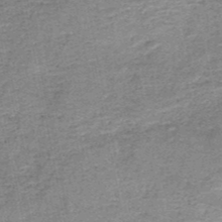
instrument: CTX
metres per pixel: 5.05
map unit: HNb
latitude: -50.0283
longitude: -49.7072
